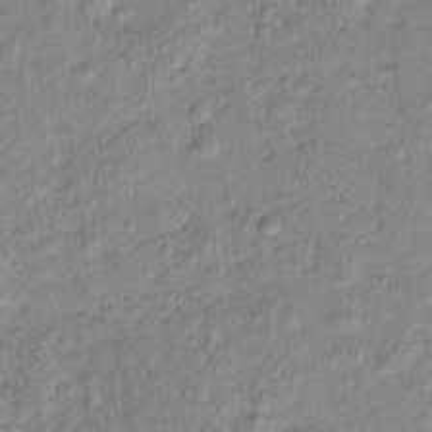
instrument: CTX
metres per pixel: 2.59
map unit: eHh
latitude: -0.1039
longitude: 16.5196
